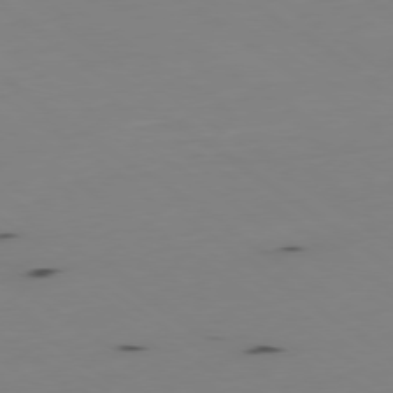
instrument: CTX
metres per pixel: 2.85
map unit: Hpe
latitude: -79.3131
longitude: 14.2173
